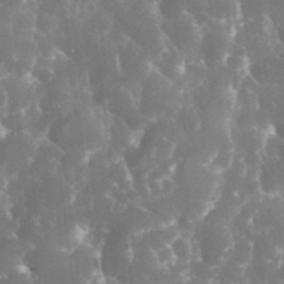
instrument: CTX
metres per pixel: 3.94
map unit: eHh
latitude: 34.6301
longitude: -62.5735
